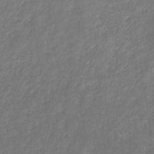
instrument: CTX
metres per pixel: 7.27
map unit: eHb
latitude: -30.5007
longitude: 71.7856
